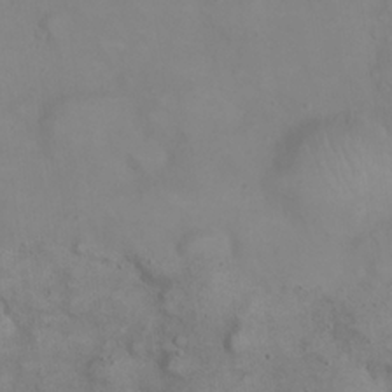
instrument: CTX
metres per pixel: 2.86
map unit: eHh
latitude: 22.2333
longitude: -61.5560
